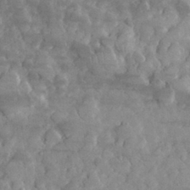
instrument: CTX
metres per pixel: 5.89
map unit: eHh
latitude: 32.1200
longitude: -69.4616
